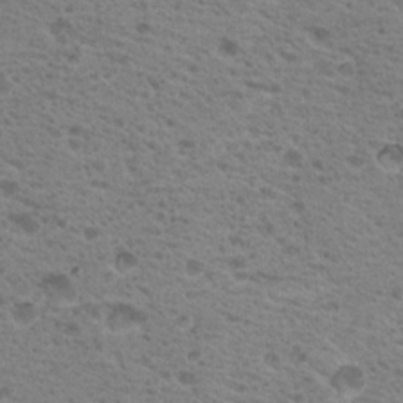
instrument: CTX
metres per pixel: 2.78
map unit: Nhu
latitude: 18.9513
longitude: -31.1404
